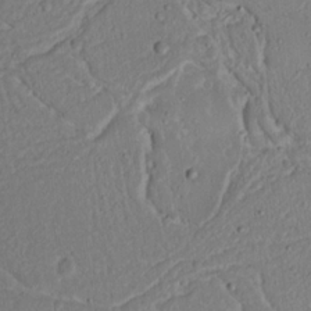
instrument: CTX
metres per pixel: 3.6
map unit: Nhu
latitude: 19.5938
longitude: -73.2915
